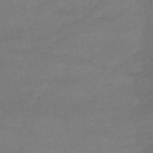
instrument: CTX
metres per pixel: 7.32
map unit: HNb
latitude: -55.8423
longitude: -44.5357
